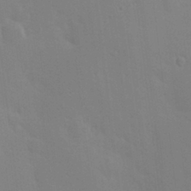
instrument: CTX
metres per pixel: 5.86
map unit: HNhu
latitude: 6.8758
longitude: 13.4077
